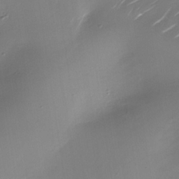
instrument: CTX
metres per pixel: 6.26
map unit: Nhe
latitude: -35.9556
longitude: -90.6302
